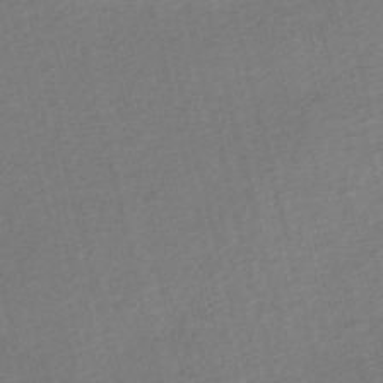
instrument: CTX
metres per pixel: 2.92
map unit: Nve
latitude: -56.6140
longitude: 60.6518
